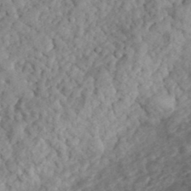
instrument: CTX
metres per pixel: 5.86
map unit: eHh
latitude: 35.9339
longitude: -79.4994
